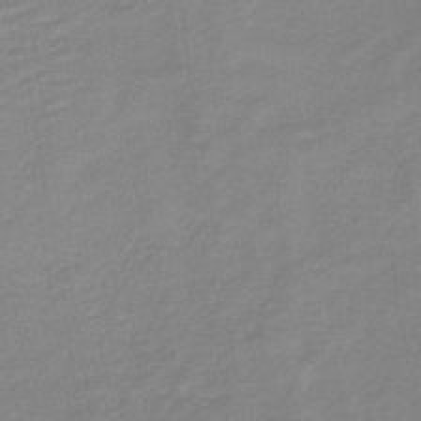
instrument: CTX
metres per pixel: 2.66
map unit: HNb
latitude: -41.3887
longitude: 50.9920
